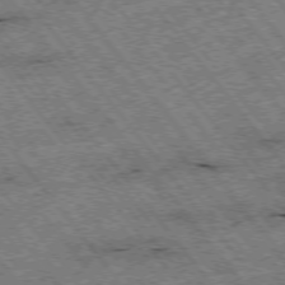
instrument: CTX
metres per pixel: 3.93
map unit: Hpe
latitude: -75.8801
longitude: -20.7813
